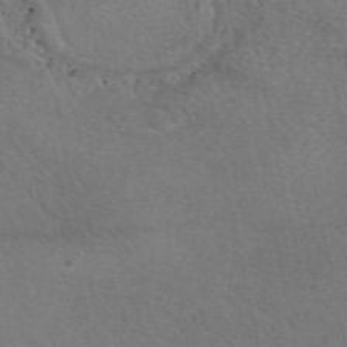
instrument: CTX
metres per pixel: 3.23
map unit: eAb
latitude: 47.9339
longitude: 113.8423
